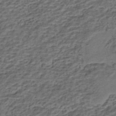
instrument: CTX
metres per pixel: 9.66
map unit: HNhu
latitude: -42.1983
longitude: 107.5022
